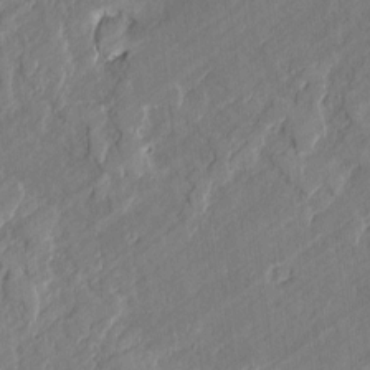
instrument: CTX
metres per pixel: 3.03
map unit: lAvf
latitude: -1.2565
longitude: -108.0633
